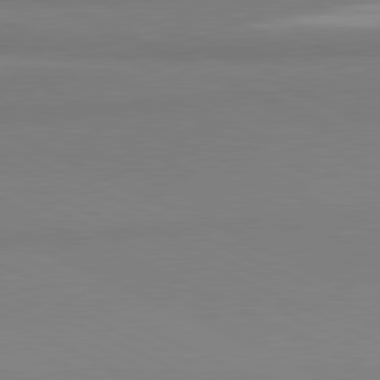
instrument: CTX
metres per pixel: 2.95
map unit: lApd
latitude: 81.1781
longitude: 178.3684
